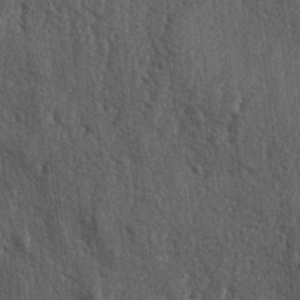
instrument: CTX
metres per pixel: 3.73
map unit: lAa
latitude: -5.2376
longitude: -126.1767
